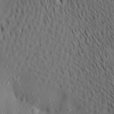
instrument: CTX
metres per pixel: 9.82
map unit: Aa
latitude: 19.9717
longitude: -145.2159
